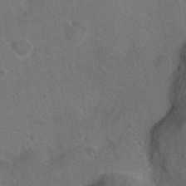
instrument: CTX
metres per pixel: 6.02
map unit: Hto
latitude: 9.1403
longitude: -30.6680
